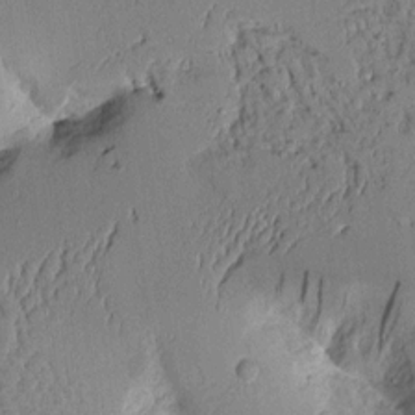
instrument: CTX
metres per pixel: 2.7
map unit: Aa
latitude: 10.4979
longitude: -129.2537
